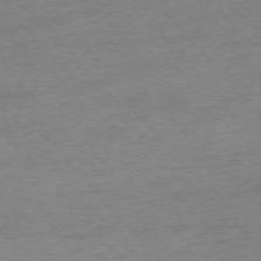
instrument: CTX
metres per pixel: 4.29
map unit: Ap
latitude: -75.6722
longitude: -71.9339
